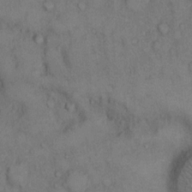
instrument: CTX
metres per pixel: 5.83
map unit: Hto
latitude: 10.0444
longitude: -59.2915
